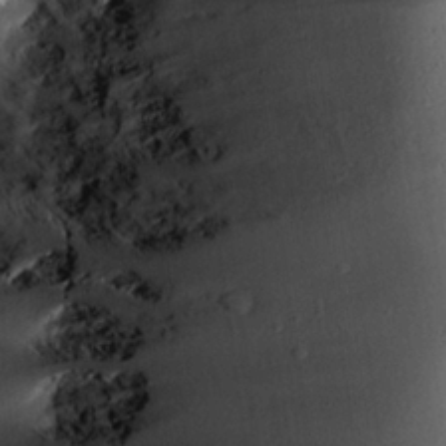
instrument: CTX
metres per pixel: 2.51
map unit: Ave
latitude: 23.3859
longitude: -132.6868
